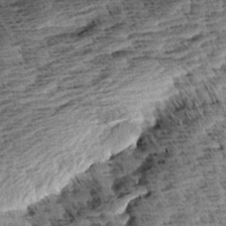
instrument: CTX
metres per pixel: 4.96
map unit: Aa
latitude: 8.3090
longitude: -138.3656
